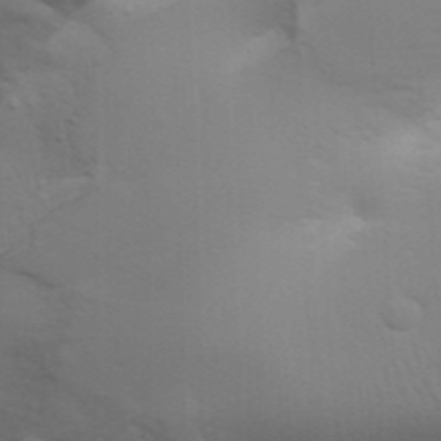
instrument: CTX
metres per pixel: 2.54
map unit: Aa
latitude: 31.4049
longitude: -141.1781
